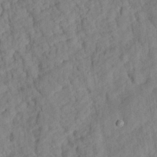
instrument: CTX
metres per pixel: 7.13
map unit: eHh
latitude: 24.8569
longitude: -79.8395
